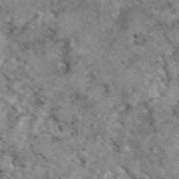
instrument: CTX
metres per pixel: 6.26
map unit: eAb
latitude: 48.7435
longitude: 113.5210
